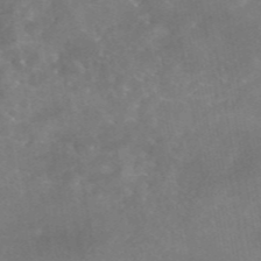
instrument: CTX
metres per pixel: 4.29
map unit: eAb
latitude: 45.9528
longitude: 126.1605
